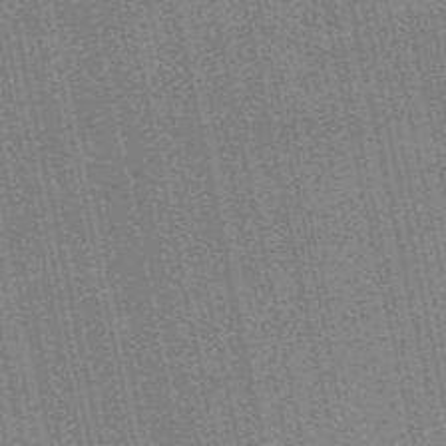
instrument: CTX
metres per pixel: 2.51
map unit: HNb
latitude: -53.8989
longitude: -38.1578
